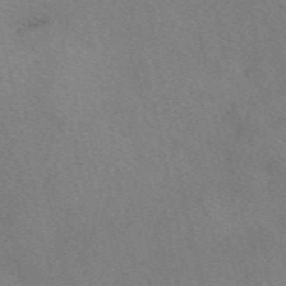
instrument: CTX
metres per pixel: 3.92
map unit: eAb
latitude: 50.4223
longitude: 107.8989
